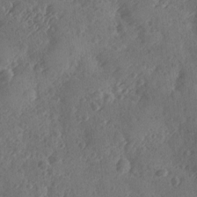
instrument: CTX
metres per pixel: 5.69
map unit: Ave
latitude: -9.5210
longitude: -118.6490
